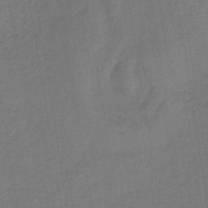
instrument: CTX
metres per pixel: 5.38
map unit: lHb
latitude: -39.1242
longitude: 63.3887
